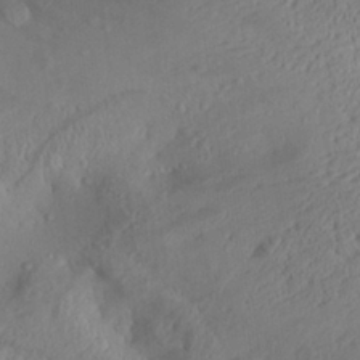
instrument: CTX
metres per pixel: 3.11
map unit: Aa
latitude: 28.4412
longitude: -133.7828
